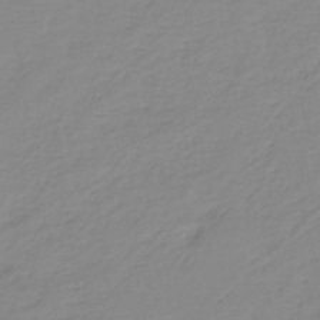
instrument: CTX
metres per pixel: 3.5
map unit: eHh
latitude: -44.5385
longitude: -29.5560
